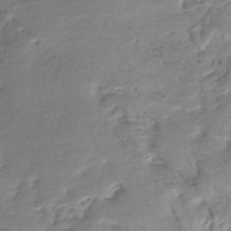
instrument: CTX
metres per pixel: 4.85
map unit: Nhe
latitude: -48.4440
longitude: -172.6112
